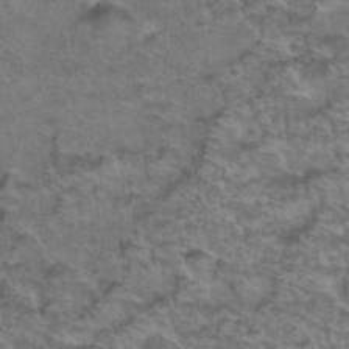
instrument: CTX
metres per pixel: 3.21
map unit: Hto
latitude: 38.1956
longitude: -45.0458
